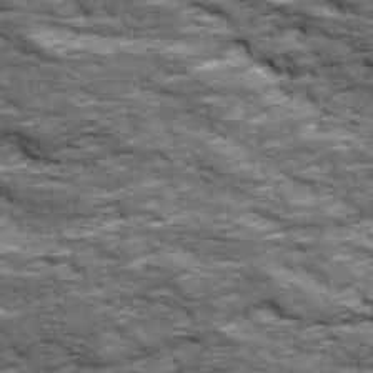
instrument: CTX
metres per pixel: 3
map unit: Ave
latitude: 18.2522
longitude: -135.7260
